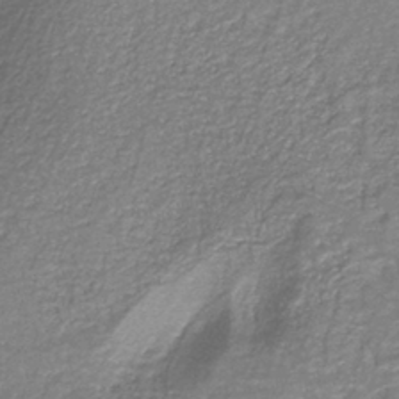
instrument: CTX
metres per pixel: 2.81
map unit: HNb
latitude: -37.4265
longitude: 51.1809
